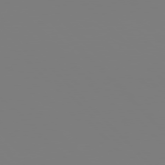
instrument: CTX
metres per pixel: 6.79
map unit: Hpe
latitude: 77.0080
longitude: -161.7072
